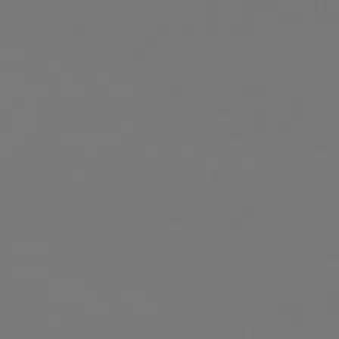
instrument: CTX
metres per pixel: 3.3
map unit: lHb
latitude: -46.2361
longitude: 60.7274
